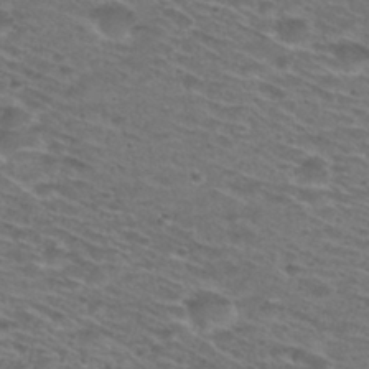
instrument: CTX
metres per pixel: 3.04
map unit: Hto
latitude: 29.1025
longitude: -47.4427
